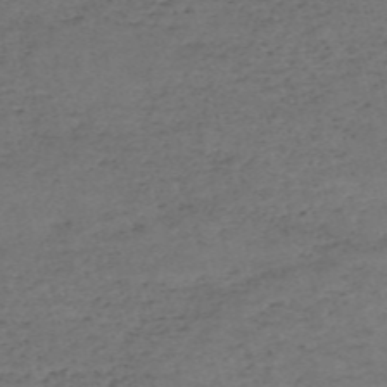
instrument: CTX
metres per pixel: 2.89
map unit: HNb
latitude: -55.7856
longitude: -44.4601
